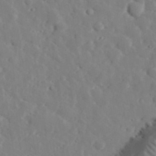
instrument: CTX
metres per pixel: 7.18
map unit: lHvf
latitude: 33.4804
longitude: -82.9513
